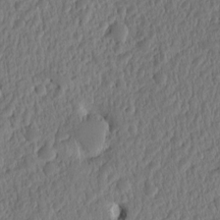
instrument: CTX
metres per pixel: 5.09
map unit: eHh
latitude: -1.5777
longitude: 14.9164
